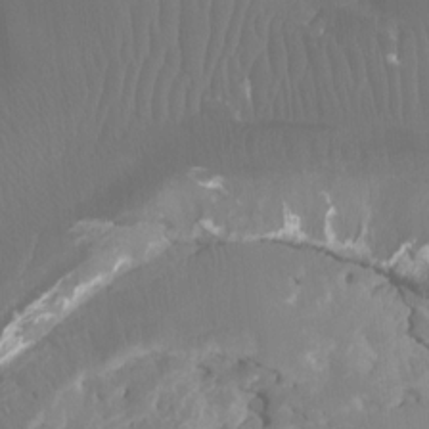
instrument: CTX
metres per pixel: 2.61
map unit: Ht
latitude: -3.8611
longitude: -26.6302
